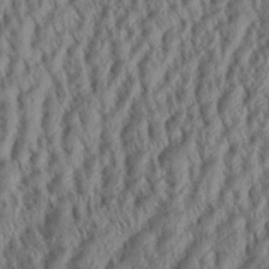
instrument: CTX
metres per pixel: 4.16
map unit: Aa
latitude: 30.0255
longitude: -137.9717
